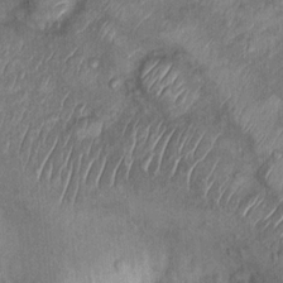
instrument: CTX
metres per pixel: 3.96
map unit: Ht
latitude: 11.4993
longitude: -38.0822
